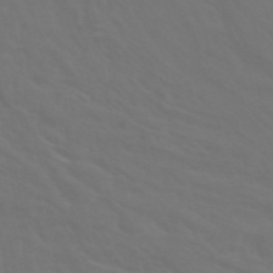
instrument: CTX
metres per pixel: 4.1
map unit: ANa
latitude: 42.7435
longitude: 23.1431
